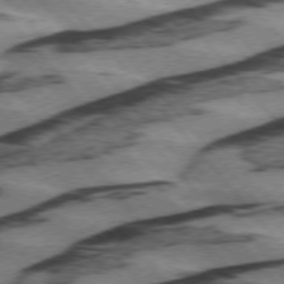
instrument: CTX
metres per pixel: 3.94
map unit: lApd
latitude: 75.2726
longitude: -77.4993
